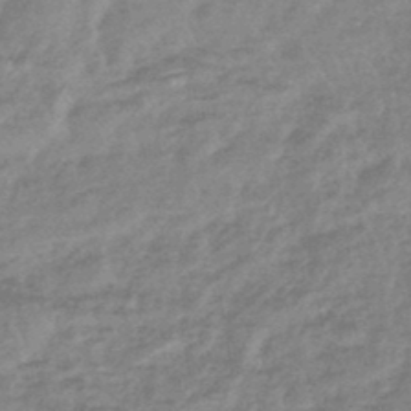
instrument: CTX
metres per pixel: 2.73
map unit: lHb
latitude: -44.1228
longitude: 79.5021
